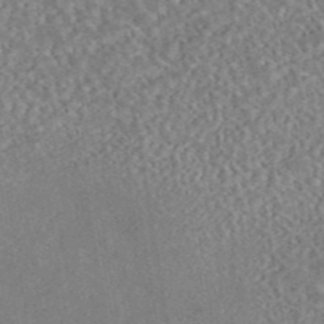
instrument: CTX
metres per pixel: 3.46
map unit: eAb
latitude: 44.6868
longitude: 124.6329
